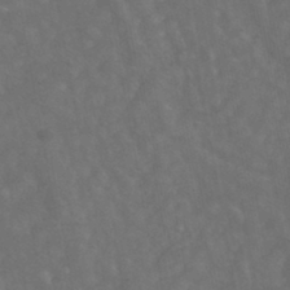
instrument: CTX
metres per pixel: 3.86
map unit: ANa
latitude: -39.1053
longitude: 97.2187
